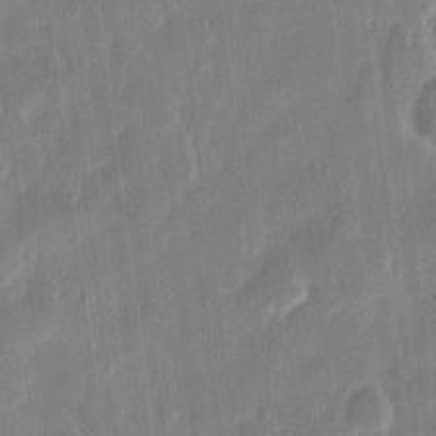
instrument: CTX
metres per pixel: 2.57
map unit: eHh
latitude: 12.3278
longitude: -70.2522
